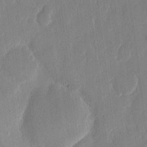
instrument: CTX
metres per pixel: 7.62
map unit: eHh
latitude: 13.2348
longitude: -69.2726
